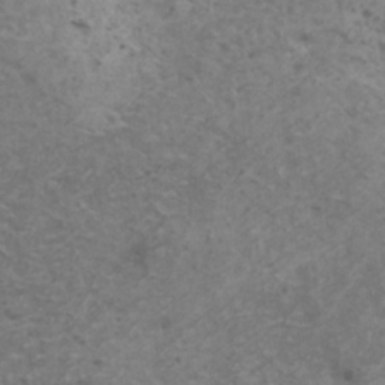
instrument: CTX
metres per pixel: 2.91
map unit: HNhu
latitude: 1.2348
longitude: 3.0675
